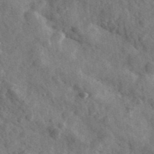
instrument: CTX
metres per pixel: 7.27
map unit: Ave
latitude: 38.9891
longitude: -107.6316
